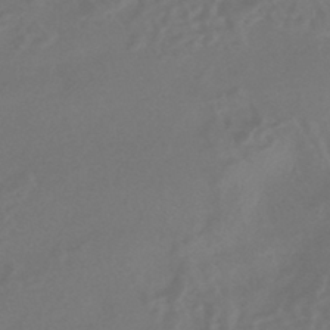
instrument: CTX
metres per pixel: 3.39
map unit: HNhu
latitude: -43.2564
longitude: 92.0283
